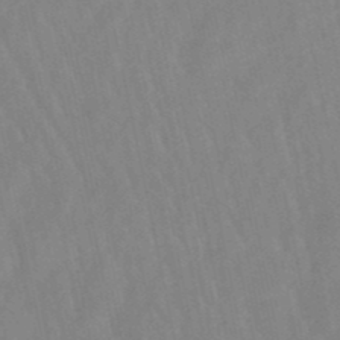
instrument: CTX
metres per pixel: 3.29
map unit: lHb
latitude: -49.5966
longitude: 70.9542
